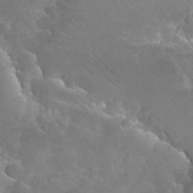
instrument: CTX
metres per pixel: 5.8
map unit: Hto
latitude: 27.0081
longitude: -39.8961
